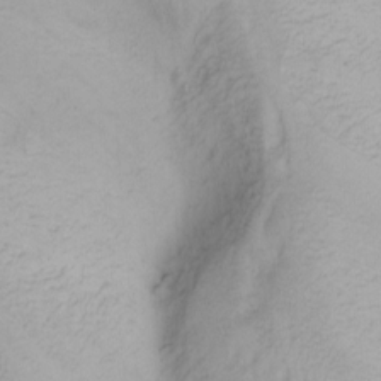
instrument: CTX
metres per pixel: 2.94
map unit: Nhu
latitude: -1.7856
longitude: -74.6113
